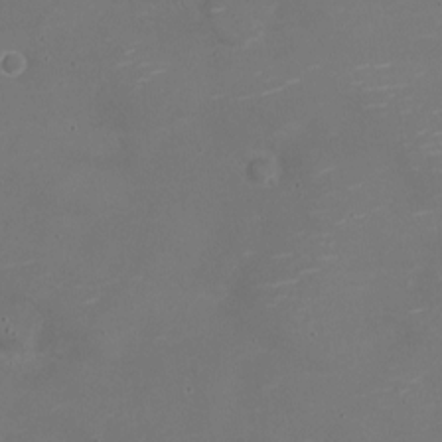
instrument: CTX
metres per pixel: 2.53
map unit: Nve
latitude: -20.8974
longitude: 104.4440
